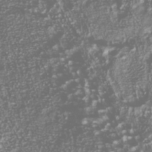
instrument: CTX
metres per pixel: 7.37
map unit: Nhu
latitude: -39.6155
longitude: -82.3467
